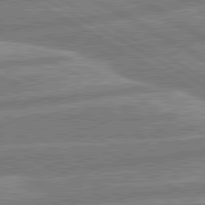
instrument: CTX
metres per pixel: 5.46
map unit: lApd
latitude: 80.6490
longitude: -170.8947
